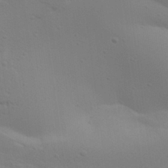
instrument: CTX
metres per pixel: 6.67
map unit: Aa
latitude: 31.6127
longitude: -133.4238
